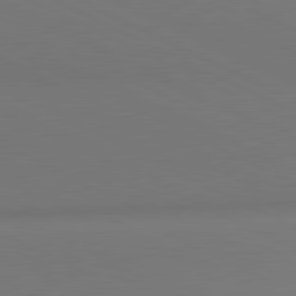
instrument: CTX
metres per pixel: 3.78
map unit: lApd
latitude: 81.2537
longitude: 145.2565
